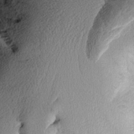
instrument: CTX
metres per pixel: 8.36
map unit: Aa
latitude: 8.4790
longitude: -141.1781
